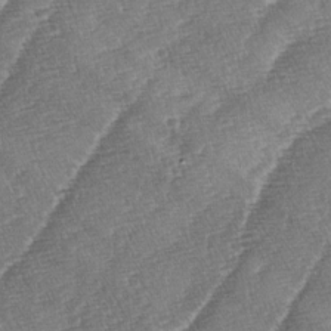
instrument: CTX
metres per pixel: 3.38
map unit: lAa
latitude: -4.0094
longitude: -129.5560
